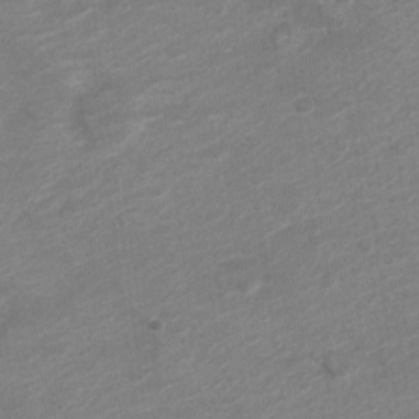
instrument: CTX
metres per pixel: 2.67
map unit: Nve
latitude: -18.7841
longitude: 107.0298
